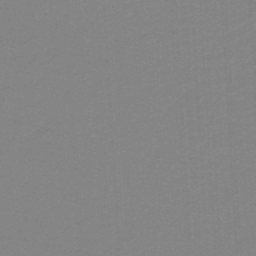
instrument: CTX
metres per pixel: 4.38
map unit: lHb
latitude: -46.5573
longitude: 63.9367
